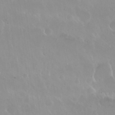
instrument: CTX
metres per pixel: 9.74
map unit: Nhu
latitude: 29.9717
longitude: -56.4789
